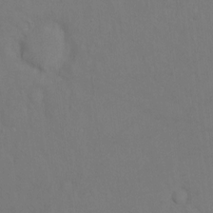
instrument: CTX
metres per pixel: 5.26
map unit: Hto
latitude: -6.6140
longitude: -35.2914
